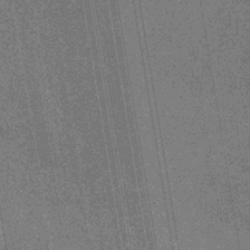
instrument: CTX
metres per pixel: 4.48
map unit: eHb
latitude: -37.4265
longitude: 80.3495
